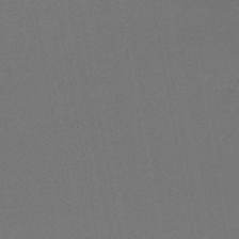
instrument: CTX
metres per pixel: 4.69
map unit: HNb
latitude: -47.6344
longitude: 58.1038
